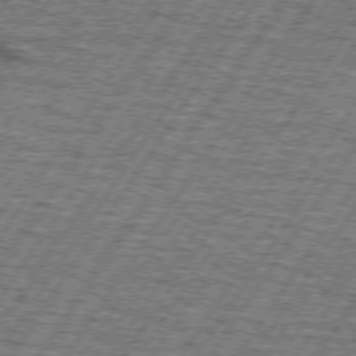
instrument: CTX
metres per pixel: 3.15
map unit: lApd
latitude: 73.2915
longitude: -70.5735
